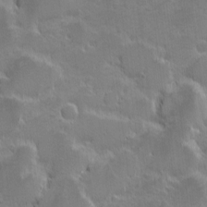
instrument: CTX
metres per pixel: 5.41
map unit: eHh
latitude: -1.8234
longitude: -86.1955
